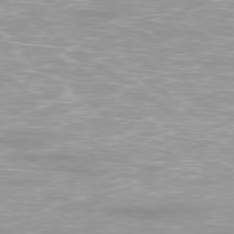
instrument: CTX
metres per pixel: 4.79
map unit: Ap
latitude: -79.3509
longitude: -66.6868
